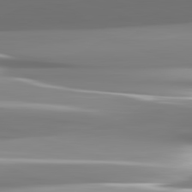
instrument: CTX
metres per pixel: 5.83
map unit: lApd
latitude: 82.8380
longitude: -137.6883
